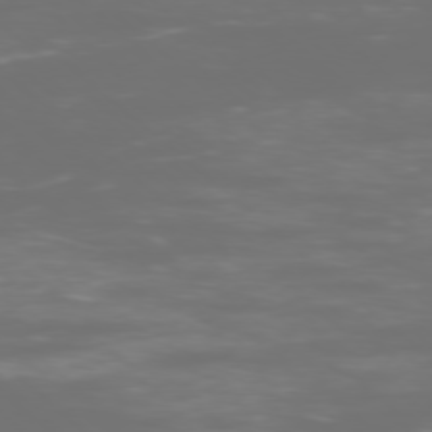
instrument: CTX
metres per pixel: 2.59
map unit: Ap
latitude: -77.5777
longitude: -81.1403
